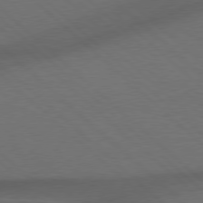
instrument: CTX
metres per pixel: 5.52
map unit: Hpe
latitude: 77.6127
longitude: -150.6490
